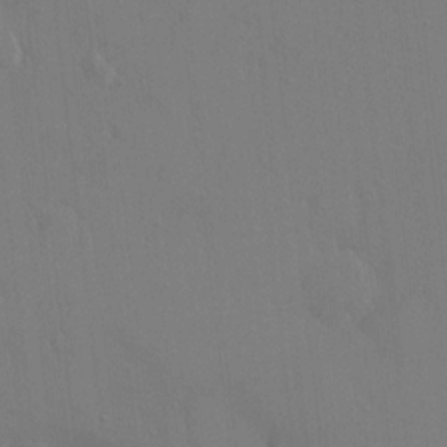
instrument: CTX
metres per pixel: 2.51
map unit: HNhu
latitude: 7.5749
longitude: 3.9556
